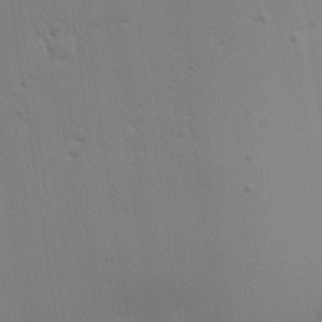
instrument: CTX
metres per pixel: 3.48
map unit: Aa
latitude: 27.4427
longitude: -130.4601
